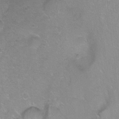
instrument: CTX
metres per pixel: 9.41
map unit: Ht
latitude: -9.0297
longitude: -36.5924
